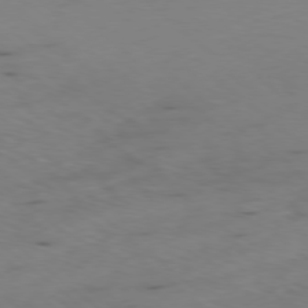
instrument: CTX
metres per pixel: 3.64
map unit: Ap
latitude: -78.6707
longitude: -59.8205
